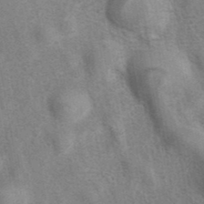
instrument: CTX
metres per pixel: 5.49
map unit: eAb
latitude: 40.6490
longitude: 106.7841
